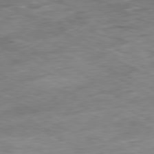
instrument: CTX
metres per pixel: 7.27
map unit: Ap
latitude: -81.0676
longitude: -87.3670
